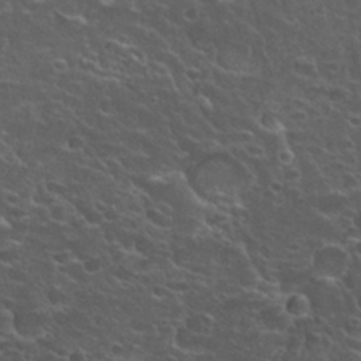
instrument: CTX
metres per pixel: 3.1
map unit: Hto
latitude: 26.9136
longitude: -50.2333
